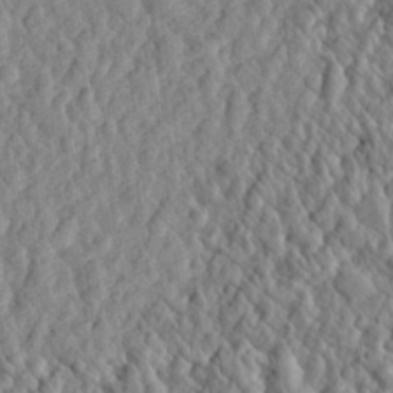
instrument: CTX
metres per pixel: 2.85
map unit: eHh
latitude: 28.0444
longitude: -76.4979
